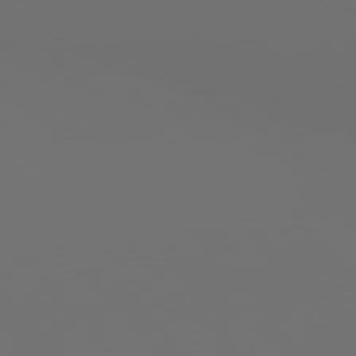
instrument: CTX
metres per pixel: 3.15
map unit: Hpe
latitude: 76.3845
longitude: -142.0633
